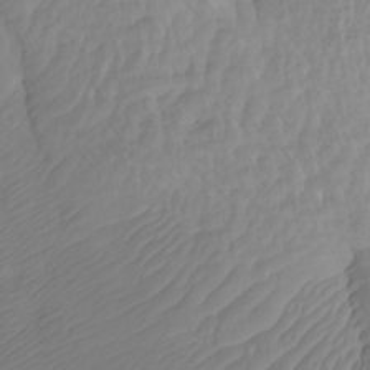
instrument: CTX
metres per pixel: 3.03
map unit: Htu
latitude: -6.7652
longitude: -69.8772
